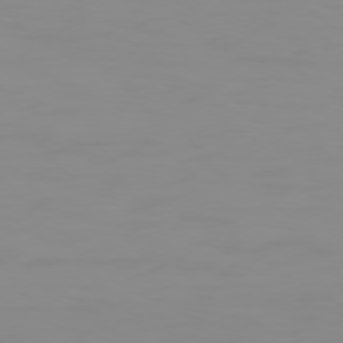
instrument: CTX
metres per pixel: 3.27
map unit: Hpe
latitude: 74.2900
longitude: -127.5182
